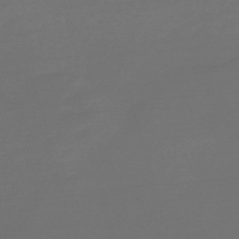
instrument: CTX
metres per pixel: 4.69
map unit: Nve
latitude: -58.6518
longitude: 56.8219
